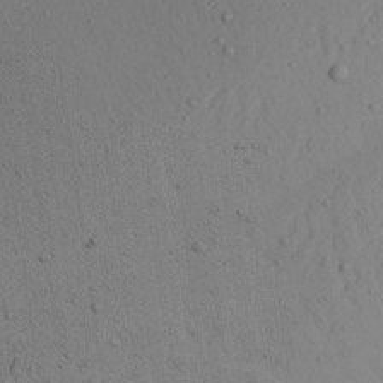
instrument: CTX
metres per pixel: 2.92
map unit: Aa
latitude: 22.5546
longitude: -144.3467
